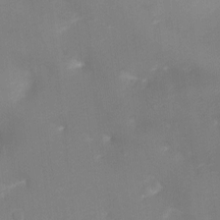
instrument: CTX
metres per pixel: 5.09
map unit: Ht
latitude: -9.5399
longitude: -24.4790
